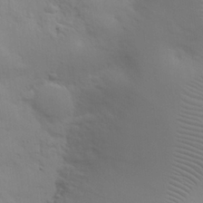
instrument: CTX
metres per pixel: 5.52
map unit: eHh
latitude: 25.3103
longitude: -65.8961
